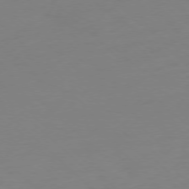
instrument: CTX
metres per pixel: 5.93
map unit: Ap
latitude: -77.4265
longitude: -77.8016
